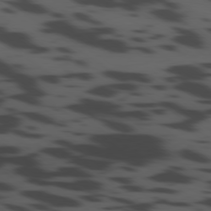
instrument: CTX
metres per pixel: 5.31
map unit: Ap
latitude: -79.5399
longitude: -62.9325
